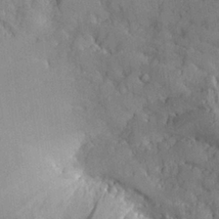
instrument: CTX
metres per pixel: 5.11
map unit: Aa
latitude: 26.6869
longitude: -133.1592
